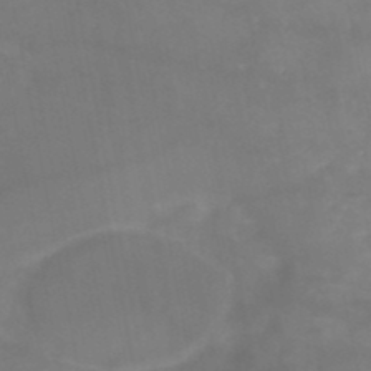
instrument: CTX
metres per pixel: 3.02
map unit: HNb
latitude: -48.7086
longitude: -39.0080
